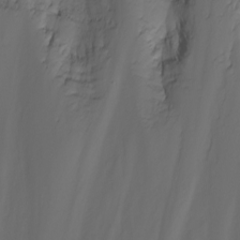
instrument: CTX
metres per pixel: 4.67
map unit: Nhu
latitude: -5.5021
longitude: -80.0633
